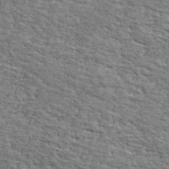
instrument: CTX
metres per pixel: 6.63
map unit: Ave
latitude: 41.4048
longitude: -110.0255
